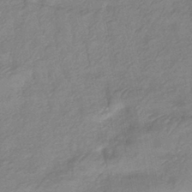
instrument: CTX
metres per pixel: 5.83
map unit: lHb
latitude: -40.7463
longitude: 76.9353
